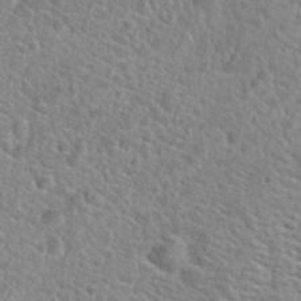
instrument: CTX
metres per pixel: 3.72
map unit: Hto
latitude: 24.3845
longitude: -48.7813
